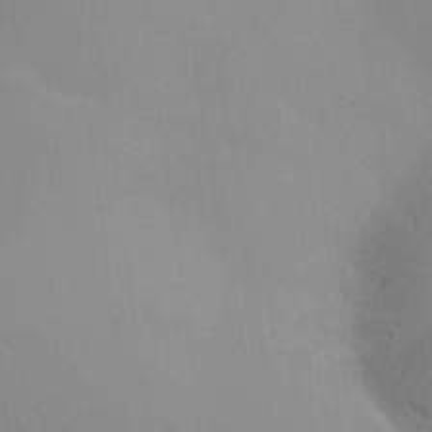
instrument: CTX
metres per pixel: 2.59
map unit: Nhu
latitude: -17.3699
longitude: -47.4616
